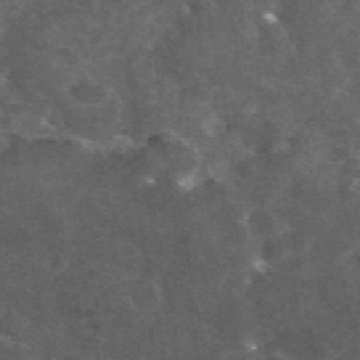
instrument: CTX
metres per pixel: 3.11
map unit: eAb
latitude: 45.4048
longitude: 122.8975
